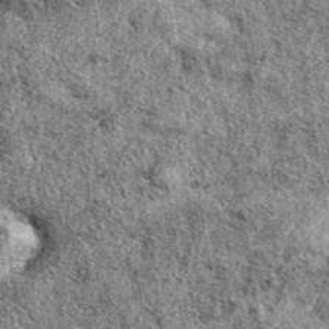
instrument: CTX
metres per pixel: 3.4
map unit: eAb
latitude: 38.3089
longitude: 105.6155
